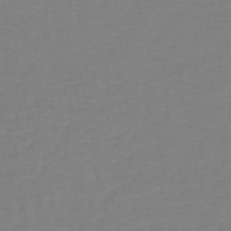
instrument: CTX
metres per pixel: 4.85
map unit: lHb
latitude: -41.2187
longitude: 60.4062
